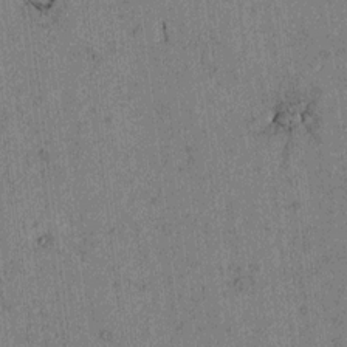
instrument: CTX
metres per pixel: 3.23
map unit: lAvf
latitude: 3.8583
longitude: 158.2739
